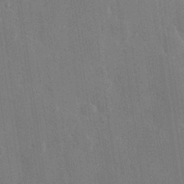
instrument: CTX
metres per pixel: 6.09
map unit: Hve
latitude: 25.2725
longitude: 150.8408
